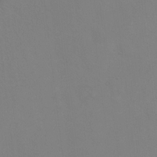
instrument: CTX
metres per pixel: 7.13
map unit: Hto
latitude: 6.9514
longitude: -34.8191
